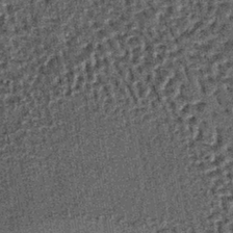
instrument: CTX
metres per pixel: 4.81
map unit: lHb
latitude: -37.9178
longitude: 64.4440
